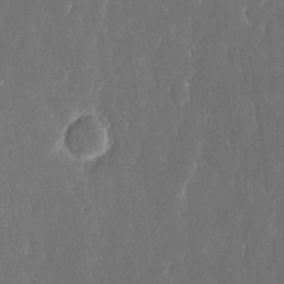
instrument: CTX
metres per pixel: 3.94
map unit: eHh
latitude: 15.7072
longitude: -72.5546
